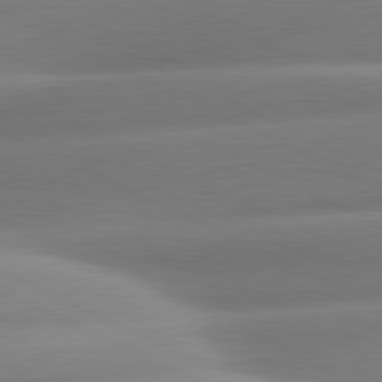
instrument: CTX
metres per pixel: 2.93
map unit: lApd
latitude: 80.9514
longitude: -159.7450
